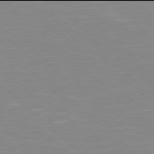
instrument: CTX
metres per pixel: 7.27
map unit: Hpe
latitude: 77.9906
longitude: -140.3656
